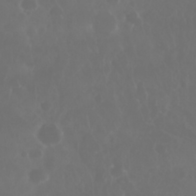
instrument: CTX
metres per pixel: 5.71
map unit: Nhu
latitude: 28.6679
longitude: -64.0444
